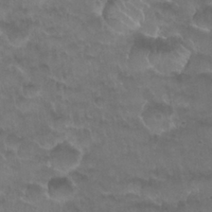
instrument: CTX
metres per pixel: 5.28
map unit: Nhu
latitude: 26.9325
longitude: -53.5560
